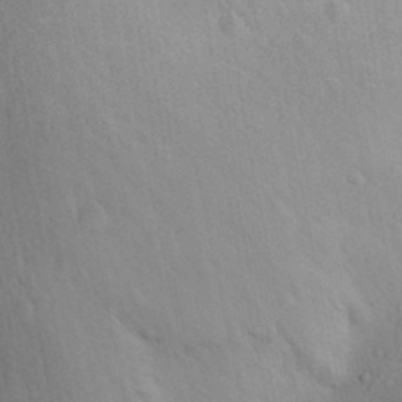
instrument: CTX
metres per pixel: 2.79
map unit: Aa
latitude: 31.1781
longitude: -144.2711
